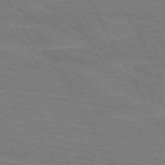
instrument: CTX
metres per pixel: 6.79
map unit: lApd
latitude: 71.6127
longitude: -55.1970
